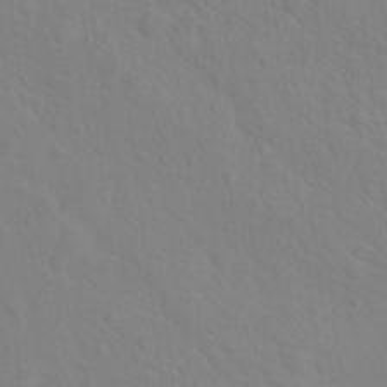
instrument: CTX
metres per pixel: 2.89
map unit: Nhu
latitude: 17.1781
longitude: -33.6694
